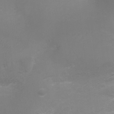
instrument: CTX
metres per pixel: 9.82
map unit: Ht
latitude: -2.3117
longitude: -25.0269
